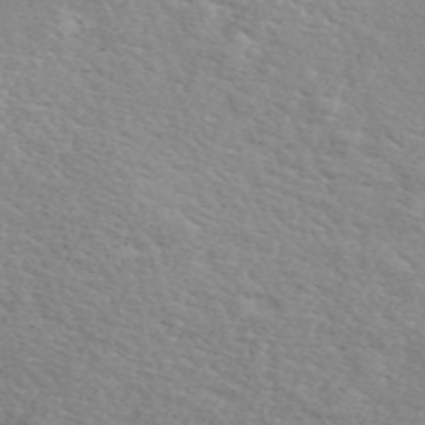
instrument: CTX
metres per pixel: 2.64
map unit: ANa
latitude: 49.3671
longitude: -72.9514
